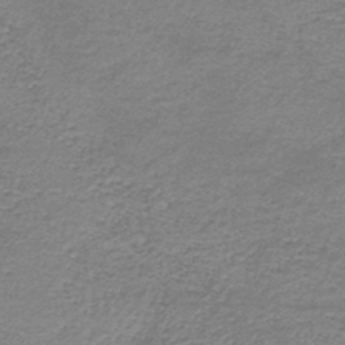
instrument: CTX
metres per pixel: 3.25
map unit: HNb
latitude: -44.8030
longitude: 53.0297
